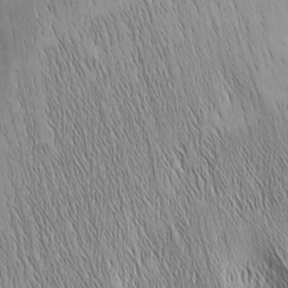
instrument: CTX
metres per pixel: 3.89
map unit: Nhu
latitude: -6.1228
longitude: -152.1767
